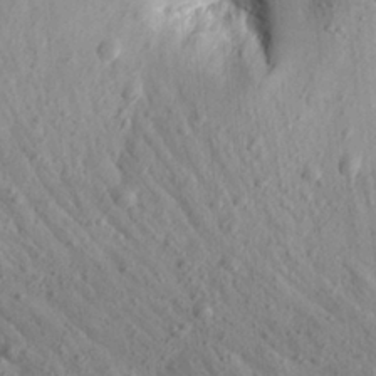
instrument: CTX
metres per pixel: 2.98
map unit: Aa
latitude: 25.1403
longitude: -144.0444
